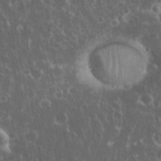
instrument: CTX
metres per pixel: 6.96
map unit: eHh
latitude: 33.9150
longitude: -62.0255
